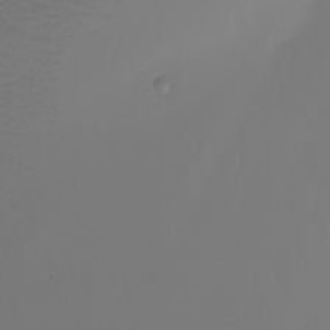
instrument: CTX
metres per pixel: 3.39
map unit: Nhu
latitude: -6.1605
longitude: -95.7639
